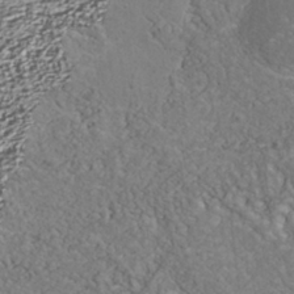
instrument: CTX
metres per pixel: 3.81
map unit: Nhu
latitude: -39.8800
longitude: -83.5938
